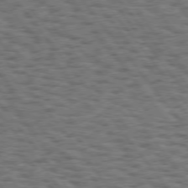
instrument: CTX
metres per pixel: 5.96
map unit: Hpe
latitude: 74.8758
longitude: -135.2915
